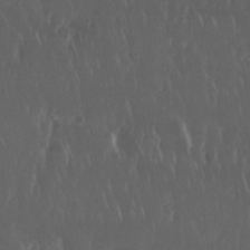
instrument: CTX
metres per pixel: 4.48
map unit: Nhu
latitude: 29.5749
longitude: -57.2159
